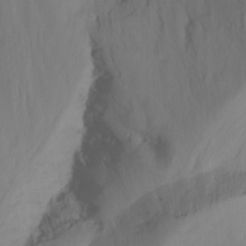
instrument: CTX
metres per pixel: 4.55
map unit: Nhu
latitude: -14.1984
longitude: -53.0270
